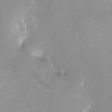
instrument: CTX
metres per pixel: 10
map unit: HNhu
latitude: -0.8975
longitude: -4.6679
